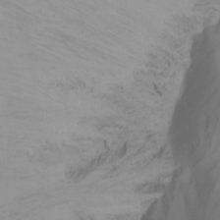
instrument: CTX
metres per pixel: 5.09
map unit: Nhu
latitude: -13.0109
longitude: -58.9325
